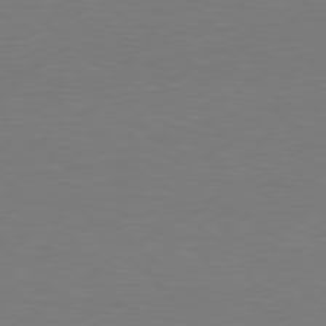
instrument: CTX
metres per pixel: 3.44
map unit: Hpe
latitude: 78.6302
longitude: -138.0633
